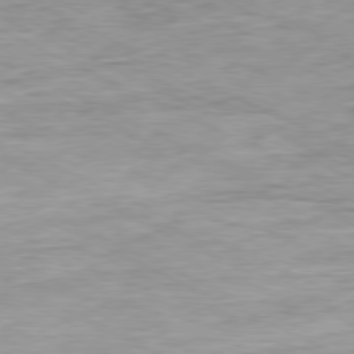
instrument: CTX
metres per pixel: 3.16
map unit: Ap
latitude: -80.4818
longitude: -75.0458
